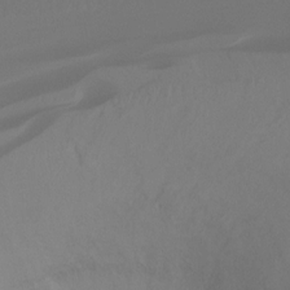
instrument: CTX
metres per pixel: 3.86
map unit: Ht
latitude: -15.9745
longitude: -43.9528
